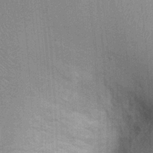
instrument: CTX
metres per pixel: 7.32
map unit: Ht
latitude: -1.4833
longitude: -15.8395
